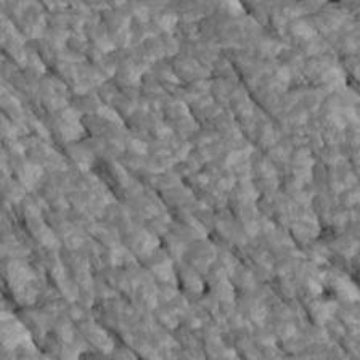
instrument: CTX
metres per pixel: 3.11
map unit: Htu
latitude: 1.2159
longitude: 144.9164
